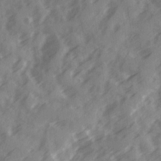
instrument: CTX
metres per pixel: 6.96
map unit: Ave
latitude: 19.6505
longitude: -131.3104
